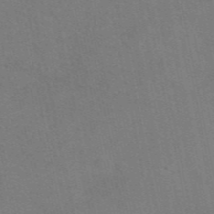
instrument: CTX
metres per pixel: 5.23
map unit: eAb
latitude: 46.7247
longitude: 115.8233
